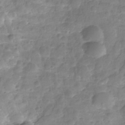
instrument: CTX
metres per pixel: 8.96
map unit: Nhe
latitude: -36.1794
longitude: -178.8380
